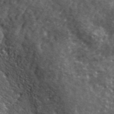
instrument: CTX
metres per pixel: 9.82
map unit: ANa
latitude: 41.5560
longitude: -87.1214
